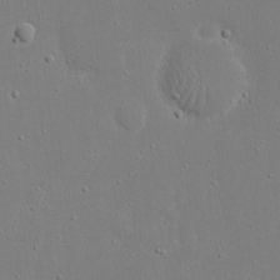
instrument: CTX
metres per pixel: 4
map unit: eHh
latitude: 17.2915
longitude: -71.5749
